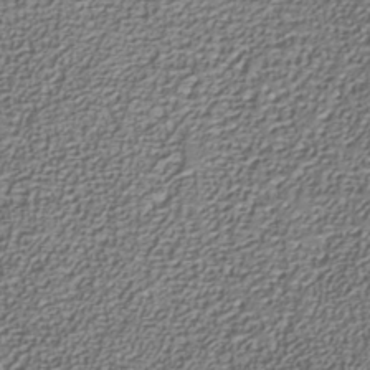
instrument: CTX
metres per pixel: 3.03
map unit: Nhe
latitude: -38.3306
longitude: -87.9150
